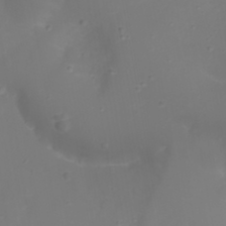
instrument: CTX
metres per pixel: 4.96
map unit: Nhu
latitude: 22.2522
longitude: -65.0080
